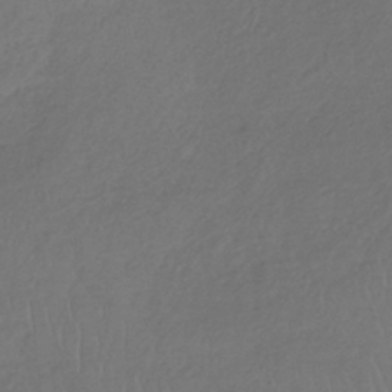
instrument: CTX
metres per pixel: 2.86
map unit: lHb
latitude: -39.5021
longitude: 70.4440
